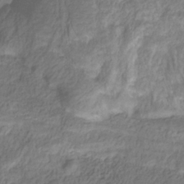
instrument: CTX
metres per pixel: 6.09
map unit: HNhu
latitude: -28.8030
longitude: 66.5763
